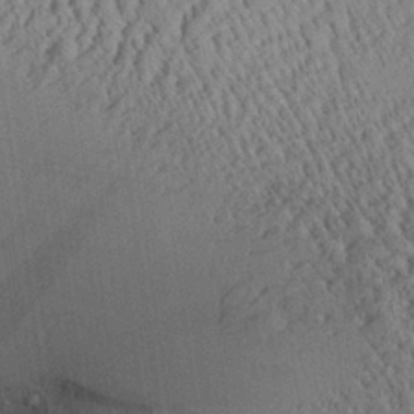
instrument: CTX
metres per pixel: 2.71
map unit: Aa
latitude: 25.1403
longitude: -134.3278
